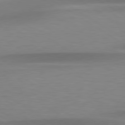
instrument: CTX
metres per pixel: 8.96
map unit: lApd
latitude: 79.2726
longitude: -93.2348
